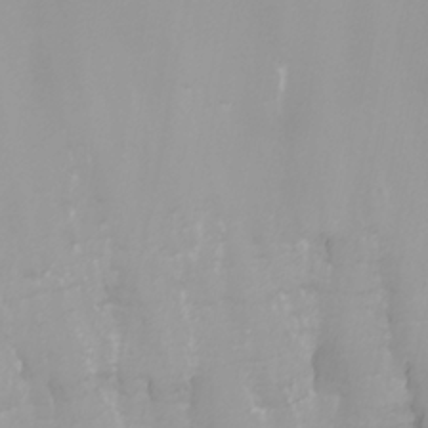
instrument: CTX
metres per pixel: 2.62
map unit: Nhu
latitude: -5.5210
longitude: -76.9513
